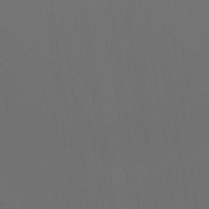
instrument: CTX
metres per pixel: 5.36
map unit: lHb
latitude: -46.8597
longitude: 70.9731
